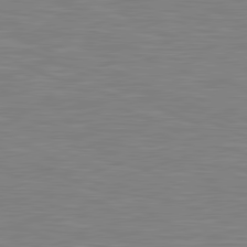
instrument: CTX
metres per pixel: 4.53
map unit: lApd
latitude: 81.2537
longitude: -170.4034
